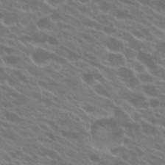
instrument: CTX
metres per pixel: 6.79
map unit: Hto
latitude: 23.2537
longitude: -37.7450
